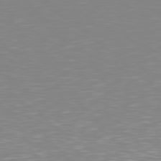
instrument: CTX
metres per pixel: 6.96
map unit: Hpe
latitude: 78.3845
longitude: -172.8002
